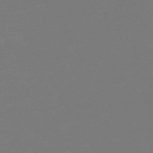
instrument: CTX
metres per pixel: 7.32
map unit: eHb
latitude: -49.8234
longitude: 78.0283
